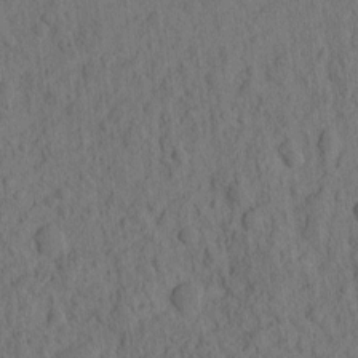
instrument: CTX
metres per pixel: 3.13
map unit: eHh
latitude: -2.1605
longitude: 17.4455
